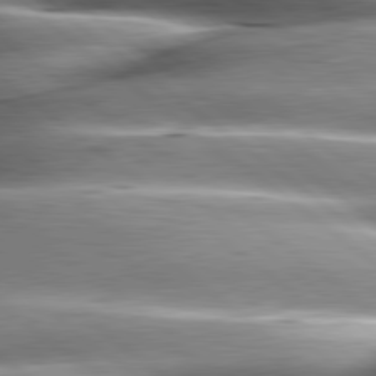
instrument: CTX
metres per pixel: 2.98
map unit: lApd
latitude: 80.4223
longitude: -143.8583
